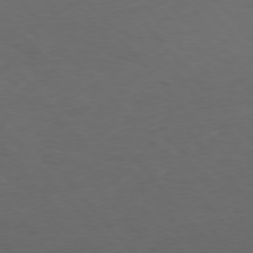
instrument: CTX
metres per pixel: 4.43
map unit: Ap
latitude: -76.1228
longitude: -90.8002
